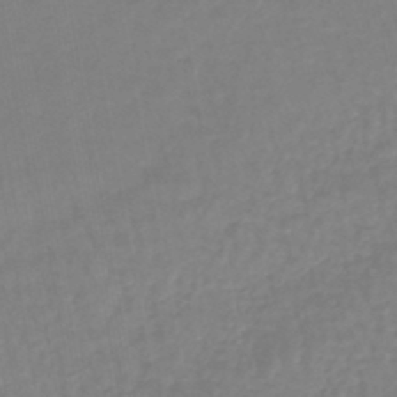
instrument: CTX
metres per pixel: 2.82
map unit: lHb
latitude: -44.6141
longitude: 65.6533
